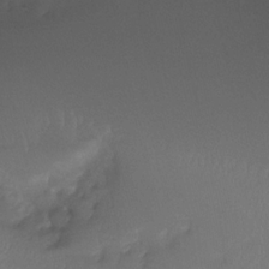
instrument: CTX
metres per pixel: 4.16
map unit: Ht
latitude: -8.7085
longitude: -39.1403
